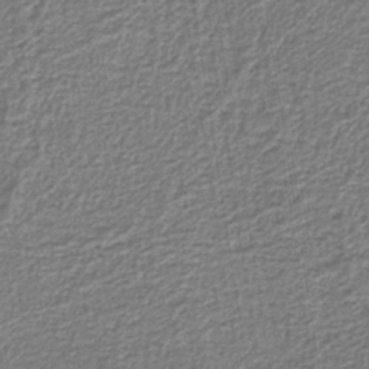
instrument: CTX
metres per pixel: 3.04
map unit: eAb
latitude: -39.3699
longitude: 52.2739
